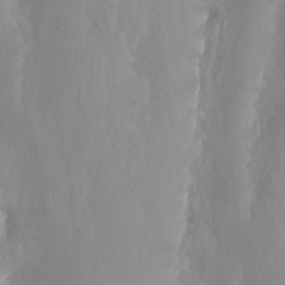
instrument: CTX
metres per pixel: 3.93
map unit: Ht
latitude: -14.2929
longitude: -41.6693
